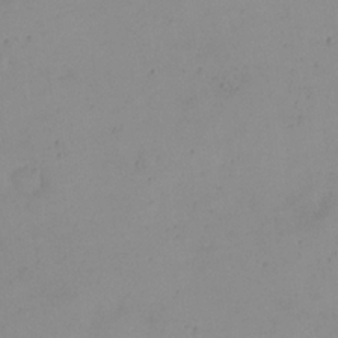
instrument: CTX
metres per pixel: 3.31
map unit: eHh
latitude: 24.1766
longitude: -64.7624
